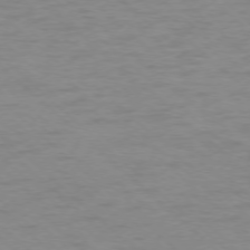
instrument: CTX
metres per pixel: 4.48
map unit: Ap
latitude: -77.0486
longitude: -77.4804
